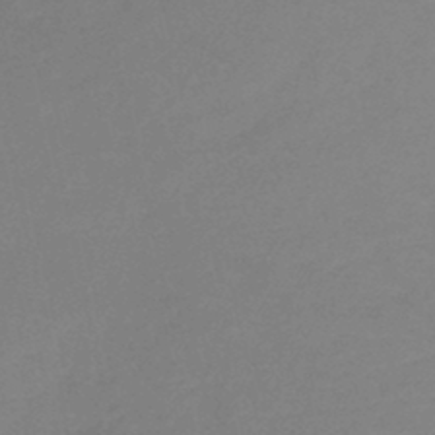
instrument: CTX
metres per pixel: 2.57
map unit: lHb
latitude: -37.1431
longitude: 72.8786
